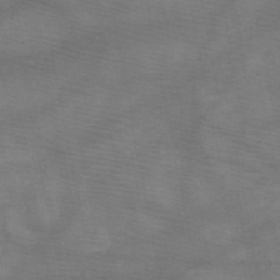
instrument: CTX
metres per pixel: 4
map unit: HNb
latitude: -49.2943
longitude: -41.0269
